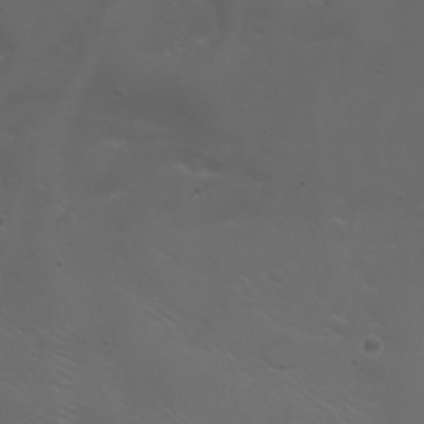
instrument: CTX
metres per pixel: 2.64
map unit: eHh
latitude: 21.9717
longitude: -64.2711
